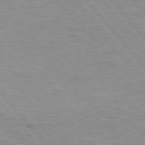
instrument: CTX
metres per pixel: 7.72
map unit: Hpe
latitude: 76.3278
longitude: -156.9702
